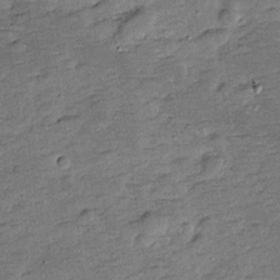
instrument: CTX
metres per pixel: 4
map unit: Hve
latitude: -27.7667
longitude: 92.1228
